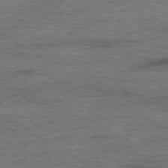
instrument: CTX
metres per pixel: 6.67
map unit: Ap
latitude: -80.1228
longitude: -78.2145
